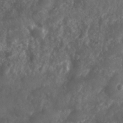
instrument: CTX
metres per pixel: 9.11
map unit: Nhu
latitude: 26.2712
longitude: -63.5938
